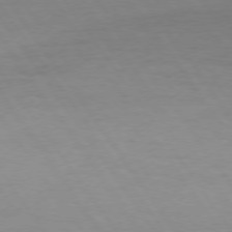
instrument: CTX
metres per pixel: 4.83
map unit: Hpe
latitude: 73.9151
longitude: -130.6869
